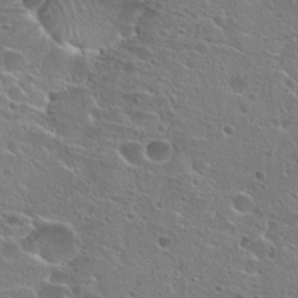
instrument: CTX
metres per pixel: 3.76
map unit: Hto
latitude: 25.0080
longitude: -45.0269
